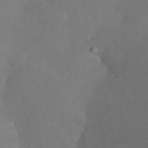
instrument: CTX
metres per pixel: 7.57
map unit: Nhu
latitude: 26.4412
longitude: -57.5938
